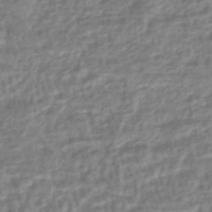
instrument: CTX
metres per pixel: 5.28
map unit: HNhu
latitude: -44.7463
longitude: 99.6533
